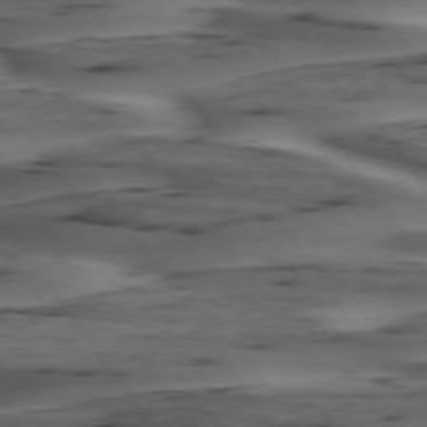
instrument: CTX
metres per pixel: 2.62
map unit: lApd
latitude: 74.8002
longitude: -70.1011
